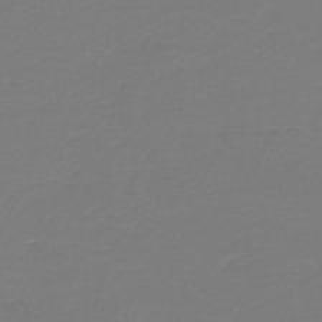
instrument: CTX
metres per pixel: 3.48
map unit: HNb
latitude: -46.5196
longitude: 53.8233
